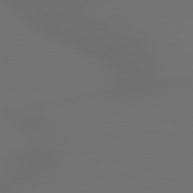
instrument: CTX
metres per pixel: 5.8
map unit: lApd
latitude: 79.3293
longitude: -175.0270
